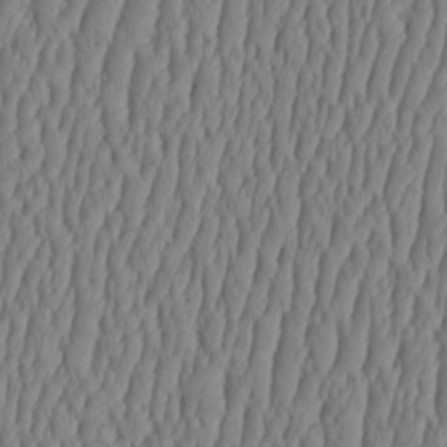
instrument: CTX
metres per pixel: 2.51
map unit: HNhu
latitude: -3.4265
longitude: 13.5777
